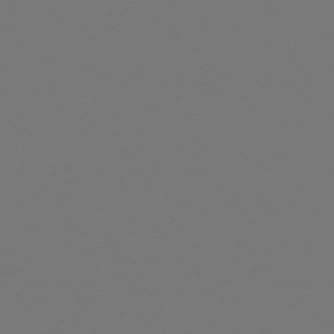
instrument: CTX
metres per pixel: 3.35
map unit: Hpe
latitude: 78.3468
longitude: -163.8962
